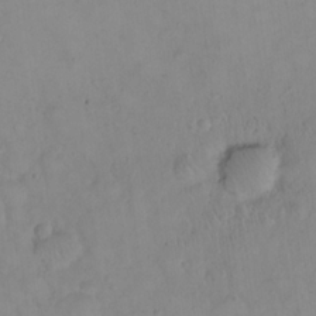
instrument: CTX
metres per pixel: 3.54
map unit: Nhu
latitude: 23.8961
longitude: -62.7247
